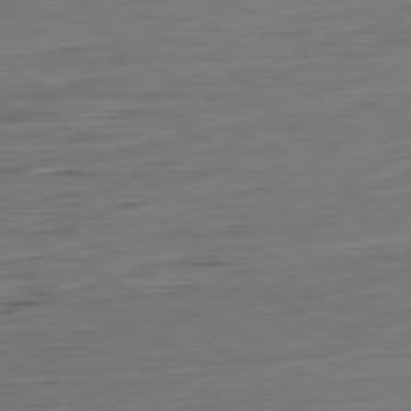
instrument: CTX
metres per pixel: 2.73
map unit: Ap
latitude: -81.8234
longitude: -78.0822
